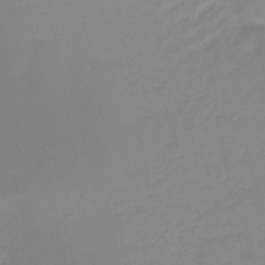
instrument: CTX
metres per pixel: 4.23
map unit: lHb
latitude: -44.1417
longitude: 63.7855
